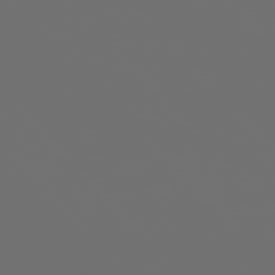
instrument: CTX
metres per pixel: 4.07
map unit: Hpe
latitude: 76.2900
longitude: -140.7246
